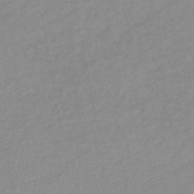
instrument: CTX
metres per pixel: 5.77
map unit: lHb
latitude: -44.2362
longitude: 67.4076
